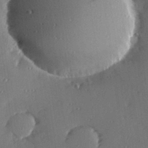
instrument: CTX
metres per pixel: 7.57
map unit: Hve
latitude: 27.5182
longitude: -91.2726
